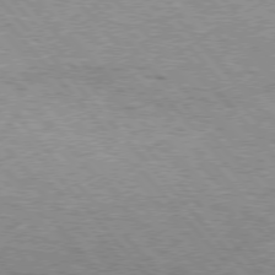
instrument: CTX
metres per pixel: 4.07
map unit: Hpe
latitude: 75.6127
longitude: -135.9717
